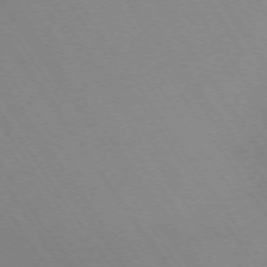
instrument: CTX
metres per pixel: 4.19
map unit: Ap
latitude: -73.9745
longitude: -70.4601
